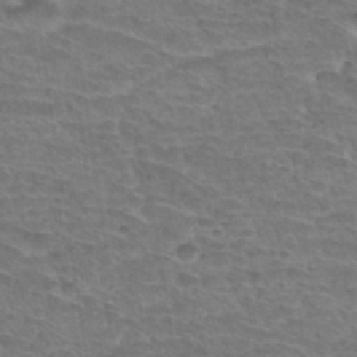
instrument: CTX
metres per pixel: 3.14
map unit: Hto
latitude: 34.2333
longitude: -44.3656
